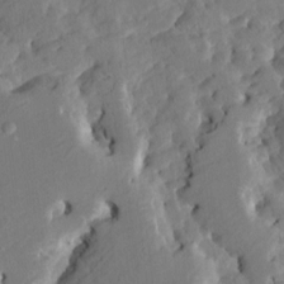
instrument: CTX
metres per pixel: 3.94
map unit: HNhu
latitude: 5.8394
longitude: -5.2726
